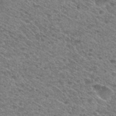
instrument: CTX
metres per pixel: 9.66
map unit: Hto
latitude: 29.4615
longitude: -47.0459
